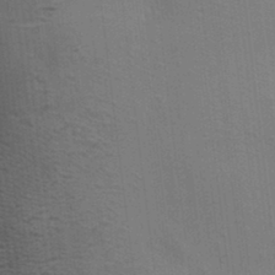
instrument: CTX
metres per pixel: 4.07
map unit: HNhu
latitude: 5.1592
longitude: 8.8030
